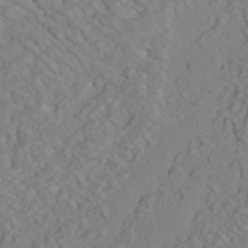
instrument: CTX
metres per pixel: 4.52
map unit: HNhu
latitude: -42.0661
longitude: 101.4832
